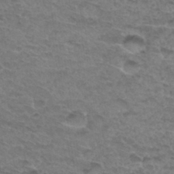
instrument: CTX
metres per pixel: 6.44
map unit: Hto
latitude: 33.1403
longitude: -47.6883
